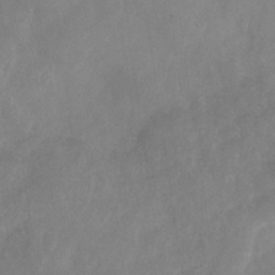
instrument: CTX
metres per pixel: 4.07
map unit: Nhu
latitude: -30.2739
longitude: -63.3671
